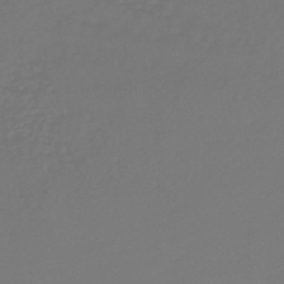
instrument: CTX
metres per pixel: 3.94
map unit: lHb
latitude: -45.8800
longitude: 62.6707
